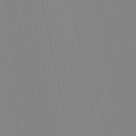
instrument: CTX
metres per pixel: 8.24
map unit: lHb
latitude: -49.1054
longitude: 75.4455
